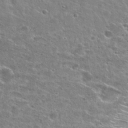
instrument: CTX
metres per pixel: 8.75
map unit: Hto
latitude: 25.9906
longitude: -46.8569
